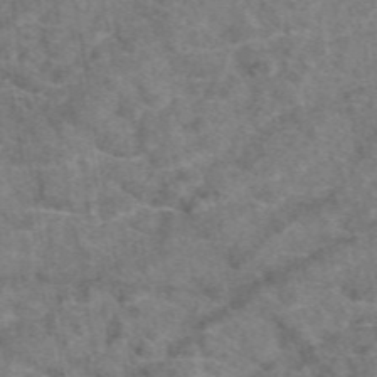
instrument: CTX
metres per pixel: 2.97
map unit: eAb
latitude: 48.5546
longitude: 111.0486
